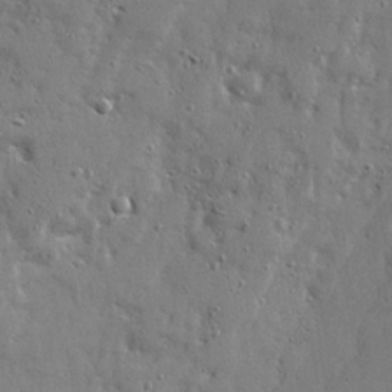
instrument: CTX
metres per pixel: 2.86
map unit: Ave
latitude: 22.4223
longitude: -131.1970
